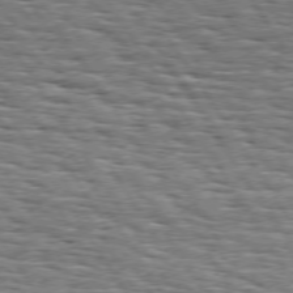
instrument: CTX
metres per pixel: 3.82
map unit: Hpe
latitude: 73.8395
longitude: -137.5371
